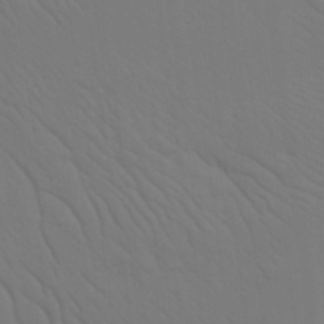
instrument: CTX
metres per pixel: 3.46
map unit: Nhu
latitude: 21.6505
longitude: -73.1215
